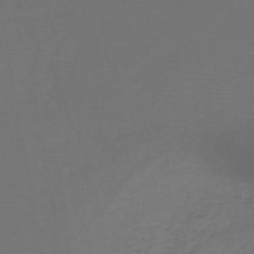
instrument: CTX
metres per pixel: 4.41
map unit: lHb
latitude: -43.8611
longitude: 59.7099
